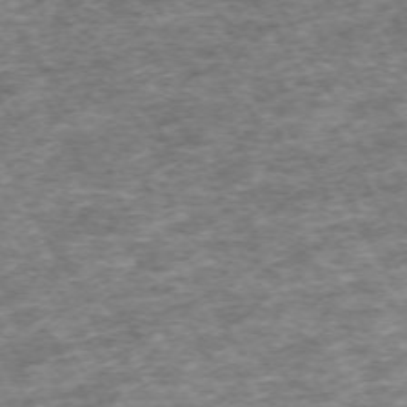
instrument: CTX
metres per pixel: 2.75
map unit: Hpe
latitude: -70.6708
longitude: 13.3888
